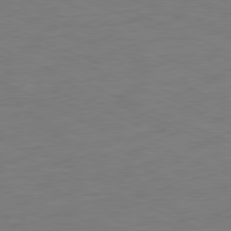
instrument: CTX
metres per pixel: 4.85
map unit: Ap
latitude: -78.2739
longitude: -72.6491
